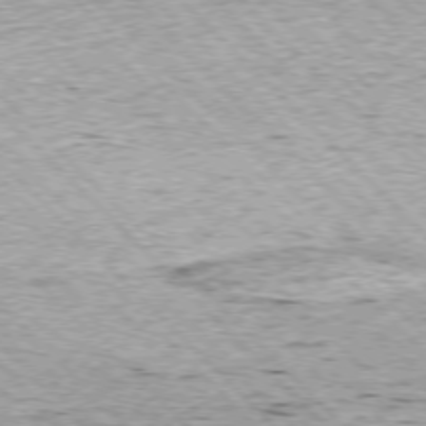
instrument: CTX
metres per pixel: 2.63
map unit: Hpe
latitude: -77.1998
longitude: 13.8611
